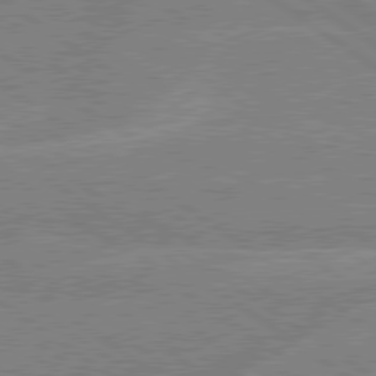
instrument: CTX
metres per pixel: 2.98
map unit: lApd
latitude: 79.1592
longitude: -132.3845
